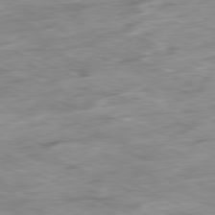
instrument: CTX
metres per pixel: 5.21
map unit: Ap
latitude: -81.1242
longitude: -87.1025
